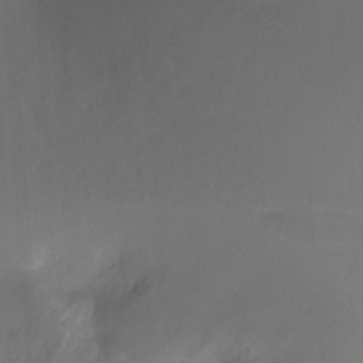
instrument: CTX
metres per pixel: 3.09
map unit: Hto
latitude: -8.8786
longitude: -46.7247
